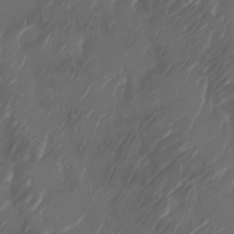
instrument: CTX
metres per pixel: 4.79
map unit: Nhu
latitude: -7.7477
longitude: -82.6112
